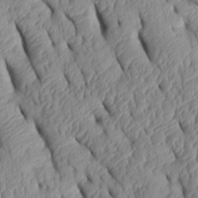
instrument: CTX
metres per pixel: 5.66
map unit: Htu
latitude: 1.6694
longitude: 149.4833
